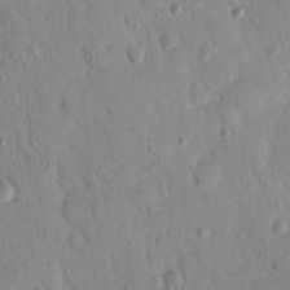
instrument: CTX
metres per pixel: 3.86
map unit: Nhu
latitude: 18.3467
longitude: -78.1956
